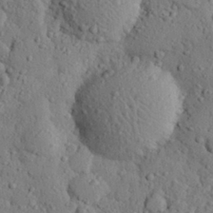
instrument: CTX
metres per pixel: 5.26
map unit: eHh
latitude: 26.7624
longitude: -77.7638
